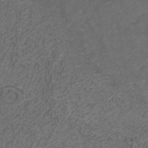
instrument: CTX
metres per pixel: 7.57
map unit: ANa
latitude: 42.3656
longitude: 27.9745
